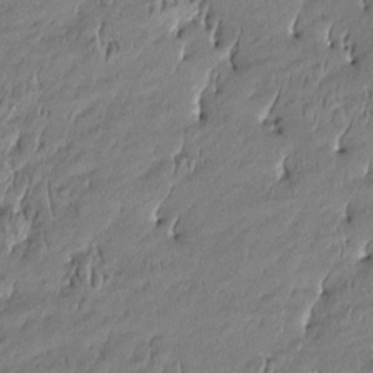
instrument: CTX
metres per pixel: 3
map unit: Htu
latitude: -5.4076
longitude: 176.8030
